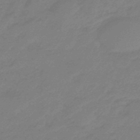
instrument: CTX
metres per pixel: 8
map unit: eHb
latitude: -46.4251
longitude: 86.5763
